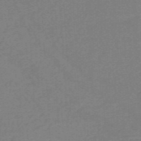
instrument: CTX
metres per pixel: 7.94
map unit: HNb
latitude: -54.7274
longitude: -46.0822
